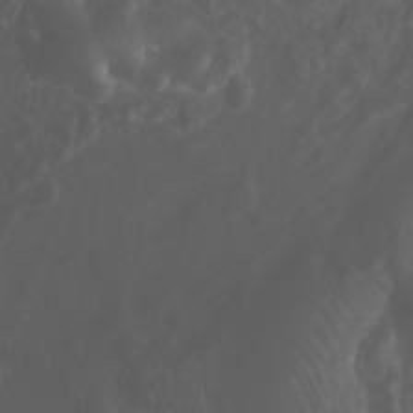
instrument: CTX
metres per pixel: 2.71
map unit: Nhu
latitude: -7.9367
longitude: -94.1200
